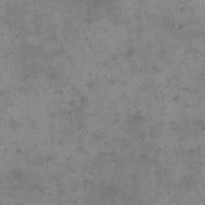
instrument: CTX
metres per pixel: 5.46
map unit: eHh
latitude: 15.8962
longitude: -67.1214
